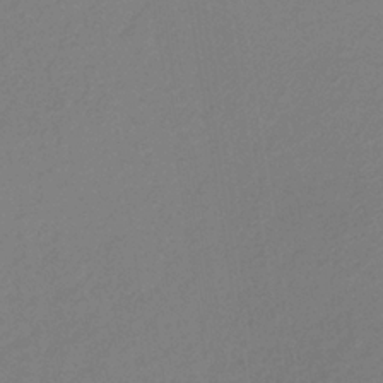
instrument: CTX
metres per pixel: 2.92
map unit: lHb
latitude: -35.5966
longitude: 67.3699
